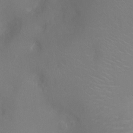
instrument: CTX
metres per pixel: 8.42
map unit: Ht
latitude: -2.5951
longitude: -16.2523
